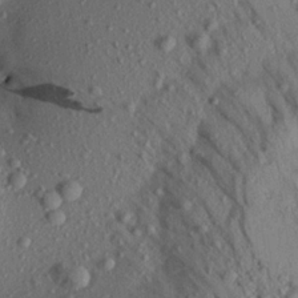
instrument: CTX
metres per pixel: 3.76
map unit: Aa
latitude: 21.2726
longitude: -147.8395
